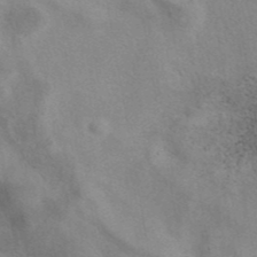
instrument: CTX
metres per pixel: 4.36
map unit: eAb
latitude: 41.0269
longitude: 108.1039
